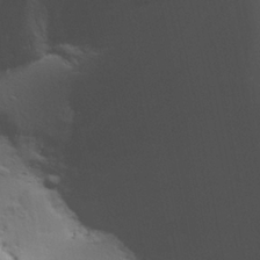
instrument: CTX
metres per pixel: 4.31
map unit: Aa
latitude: 25.9528
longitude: -136.5546
